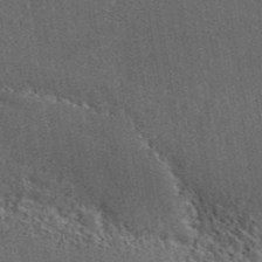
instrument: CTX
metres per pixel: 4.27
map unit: ANa
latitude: 43.5182
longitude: 49.0109
